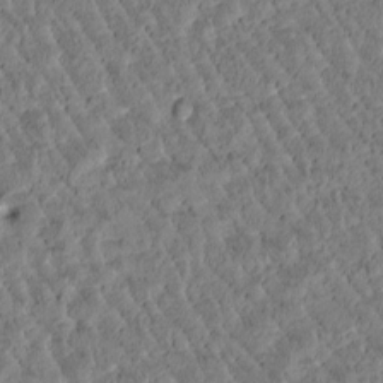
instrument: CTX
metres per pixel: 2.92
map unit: Htu
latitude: -3.1242
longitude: 176.2928
